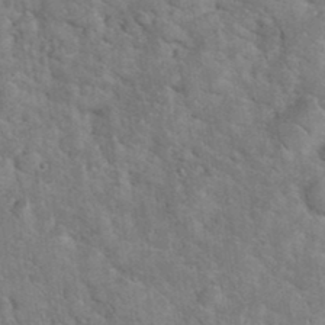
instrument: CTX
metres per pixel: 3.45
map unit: eHh
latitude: 36.7624
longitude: -65.4426
